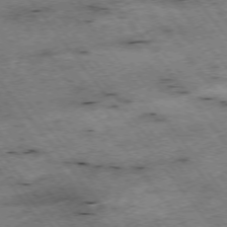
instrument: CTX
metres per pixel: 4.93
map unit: Hpe
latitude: -75.0298
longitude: 4.5951
